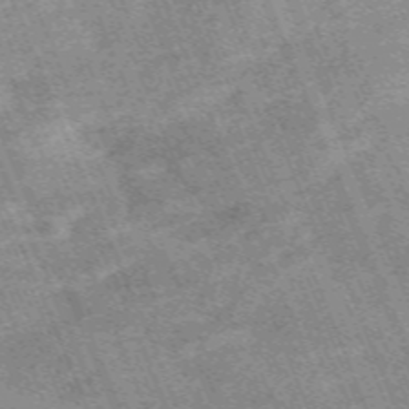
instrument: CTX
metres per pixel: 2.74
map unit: HNb
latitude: -54.3117
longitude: -48.0822
